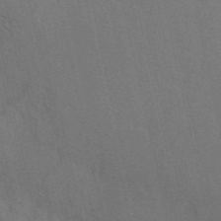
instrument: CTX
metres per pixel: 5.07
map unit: ANa
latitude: 49.7261
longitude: -72.4223
